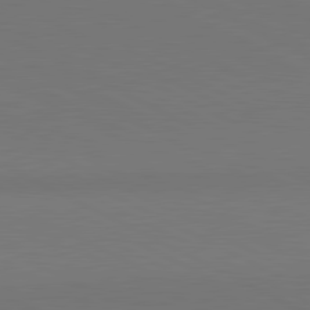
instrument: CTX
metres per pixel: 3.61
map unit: lApd
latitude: 81.2537
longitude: 145.8989
